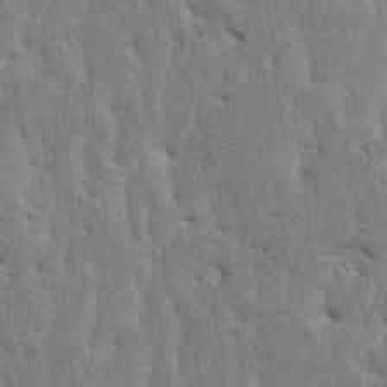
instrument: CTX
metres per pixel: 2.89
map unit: HNhu
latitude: 8.1767
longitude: -2.2333
